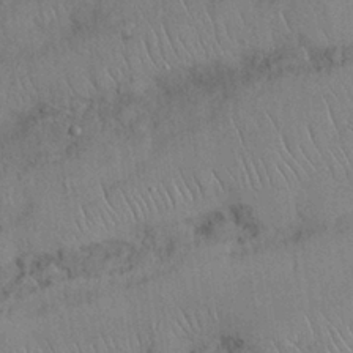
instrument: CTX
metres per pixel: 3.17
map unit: Nhu
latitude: 27.1403
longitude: -68.7435
